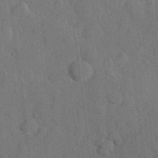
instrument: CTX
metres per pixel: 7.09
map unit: Hve
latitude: 24.6490
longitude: 149.0865
